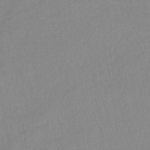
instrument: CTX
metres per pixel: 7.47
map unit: lHb
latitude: -34.7274
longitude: 72.8408
